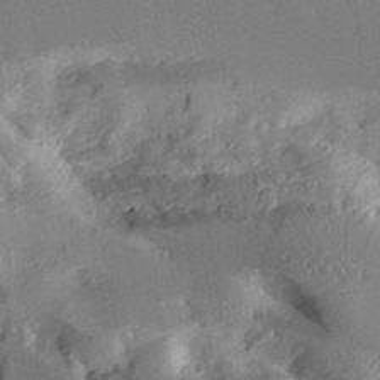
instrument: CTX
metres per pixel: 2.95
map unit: Aa
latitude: 12.4601
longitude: -126.4412
